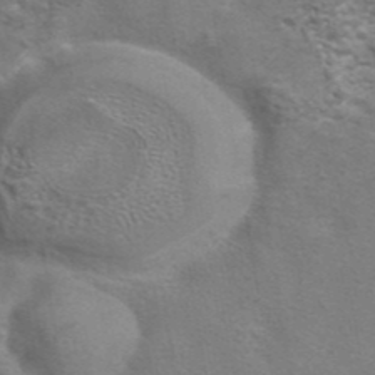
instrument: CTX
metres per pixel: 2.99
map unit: eAb
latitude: 41.5938
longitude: 105.8233
